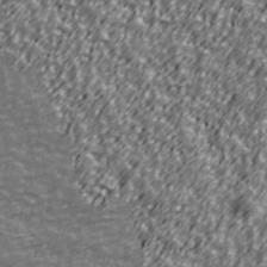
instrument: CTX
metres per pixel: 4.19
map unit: Ave
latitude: 41.0647
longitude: -113.4615
